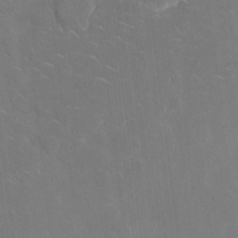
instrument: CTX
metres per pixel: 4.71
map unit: eHh
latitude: 4.7813
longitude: -68.0444
